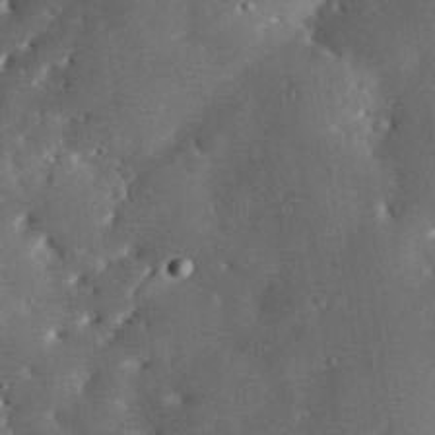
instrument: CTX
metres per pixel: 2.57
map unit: eHh
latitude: 30.3468
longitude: -81.7450
